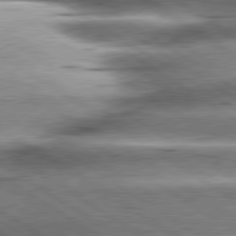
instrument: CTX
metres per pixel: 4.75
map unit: lApd
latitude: 80.3089
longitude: -141.4615
